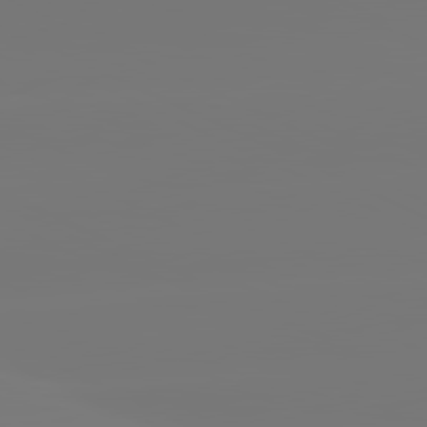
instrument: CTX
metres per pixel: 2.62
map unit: lApd
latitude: 81.1781
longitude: -148.8569
